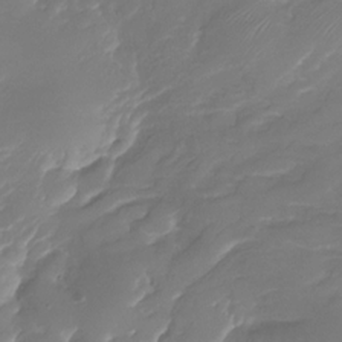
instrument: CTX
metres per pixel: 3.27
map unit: Nhu
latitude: -29.9745
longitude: -71.4426
